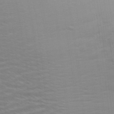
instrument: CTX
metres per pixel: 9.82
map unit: Aa
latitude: 28.4979
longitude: -139.9906
